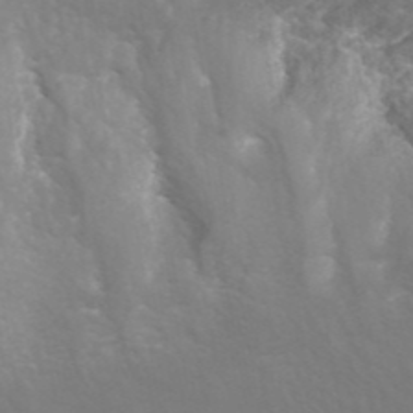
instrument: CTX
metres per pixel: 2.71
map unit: ANa
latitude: 43.6883
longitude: 24.2550
